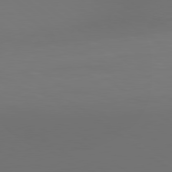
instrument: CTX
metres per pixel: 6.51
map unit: lApd
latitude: 79.7450
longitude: 159.2375
